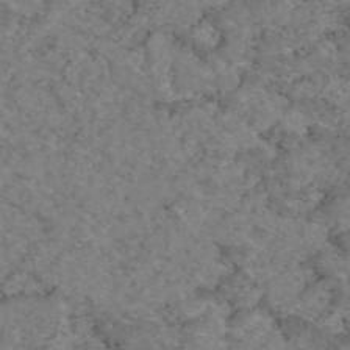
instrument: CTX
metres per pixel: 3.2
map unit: eAb
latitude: 47.4994
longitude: 113.3510
